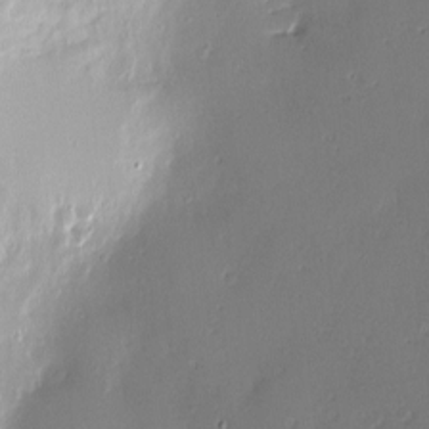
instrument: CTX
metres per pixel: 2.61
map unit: Nve
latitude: -8.0094
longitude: 173.0864
